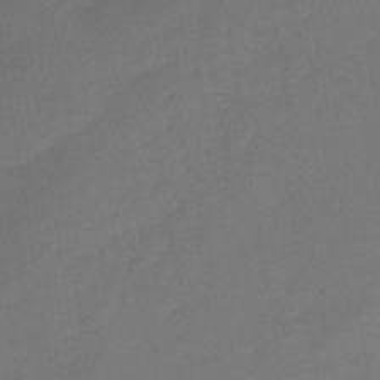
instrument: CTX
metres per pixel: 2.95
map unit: lHb
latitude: -38.3118
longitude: 69.2942
